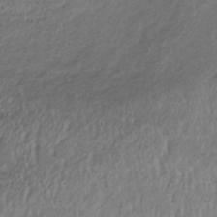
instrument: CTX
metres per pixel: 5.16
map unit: lHb
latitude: -34.4629
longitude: 67.6344
